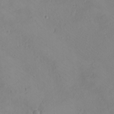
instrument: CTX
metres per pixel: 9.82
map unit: eHh
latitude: -8.2361
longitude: -69.4993
